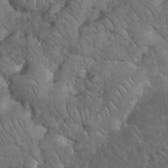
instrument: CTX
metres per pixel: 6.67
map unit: eHh
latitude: 33.9150
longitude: -66.5923
